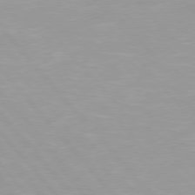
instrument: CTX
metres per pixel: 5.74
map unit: Hpe
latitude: 76.1389
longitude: -154.9703
